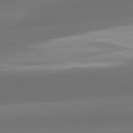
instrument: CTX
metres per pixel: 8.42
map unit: lApd
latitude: 81.8772
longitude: -161.6505
